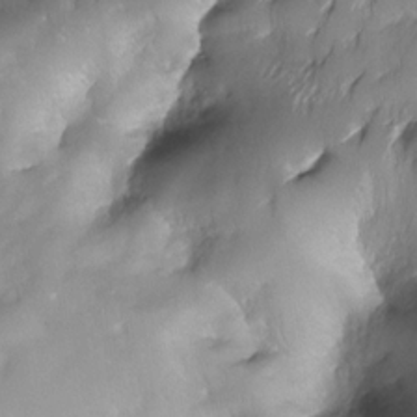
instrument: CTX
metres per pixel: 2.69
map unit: Nhe
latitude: -30.1039
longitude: -140.2144
